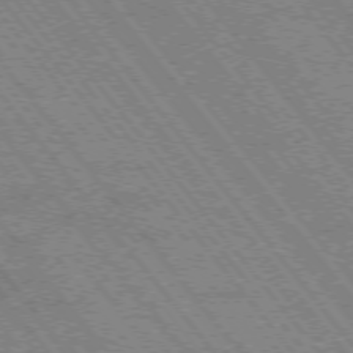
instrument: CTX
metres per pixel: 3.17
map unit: Hpe
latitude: -75.8801
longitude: -13.9150
